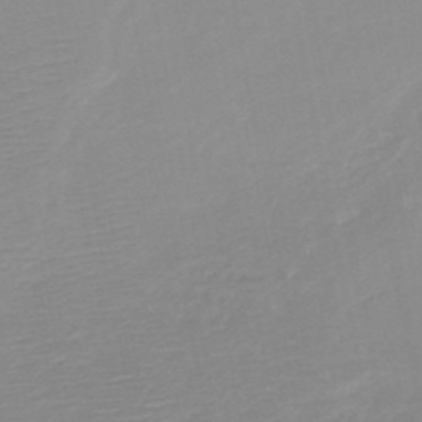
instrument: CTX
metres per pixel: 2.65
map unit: HNb
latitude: -49.0487
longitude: -44.4412
